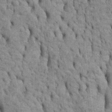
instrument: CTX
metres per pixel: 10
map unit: Htu
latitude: -5.2942
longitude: 152.7274
